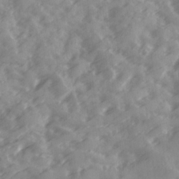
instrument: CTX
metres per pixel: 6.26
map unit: Ave
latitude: 19.0269
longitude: -131.4427
